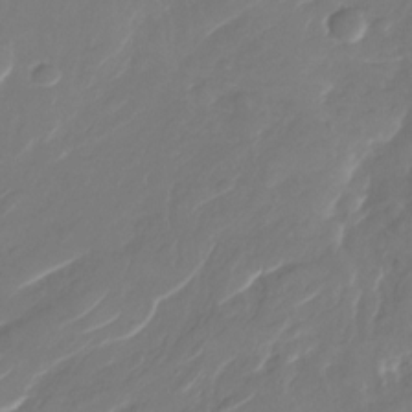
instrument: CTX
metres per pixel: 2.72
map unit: Nhu
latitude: -29.3888
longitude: -71.8205
